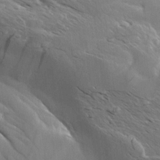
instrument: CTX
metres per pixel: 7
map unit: Aa
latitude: 10.8947
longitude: -142.3278
